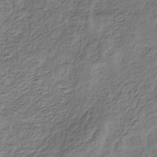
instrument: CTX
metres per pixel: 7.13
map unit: eHb
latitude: -30.3306
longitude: 69.5021
